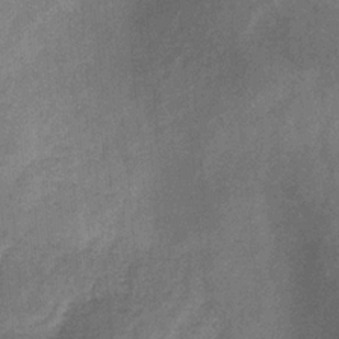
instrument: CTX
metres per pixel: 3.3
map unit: HNb
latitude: -31.2565
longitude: 60.7841
